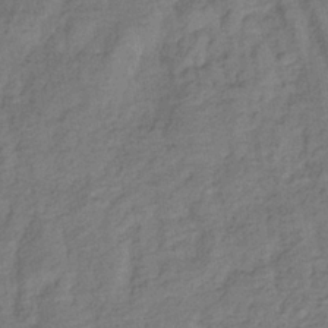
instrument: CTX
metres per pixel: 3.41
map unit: eHb
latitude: -33.0676
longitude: 74.1984
